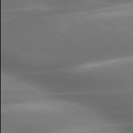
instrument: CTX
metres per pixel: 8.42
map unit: lApd
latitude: 79.5560
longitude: -117.9906
